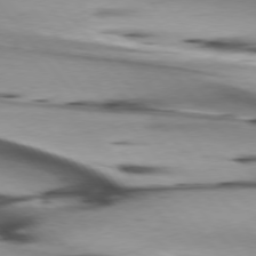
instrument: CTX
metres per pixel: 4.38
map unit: lApd
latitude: 75.9717
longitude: -65.3482
